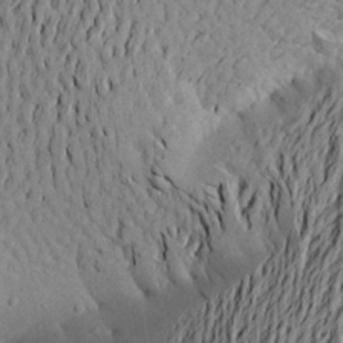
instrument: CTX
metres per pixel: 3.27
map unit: Aa
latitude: 21.3482
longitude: -149.4426
